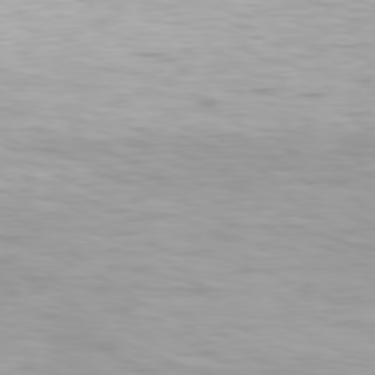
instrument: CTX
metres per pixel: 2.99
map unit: Hpe
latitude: 77.5938
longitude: -130.0255
